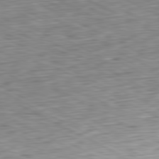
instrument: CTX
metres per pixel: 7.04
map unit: Ap
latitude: -81.1242
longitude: -71.0269
